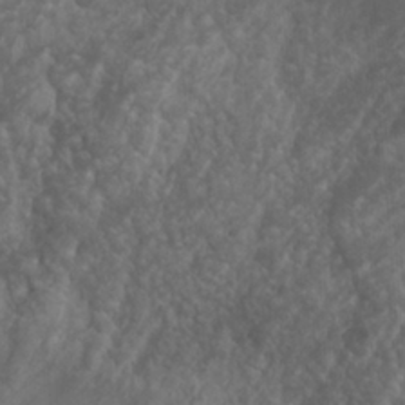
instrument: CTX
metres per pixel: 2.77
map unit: Nhu
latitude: 7.0836
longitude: -21.1592
